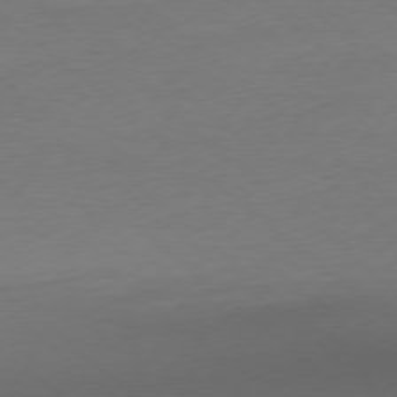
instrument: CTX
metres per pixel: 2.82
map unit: Ap
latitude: -78.4440
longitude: -56.8757
